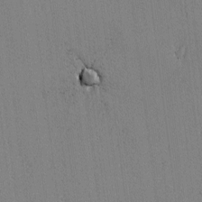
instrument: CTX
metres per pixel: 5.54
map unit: lAvf
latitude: -1.4455
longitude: -108.8380
